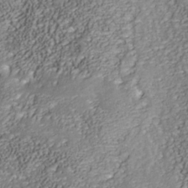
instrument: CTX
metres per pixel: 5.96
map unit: Nhu
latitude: -39.0864
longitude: -85.4427
